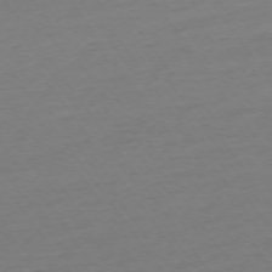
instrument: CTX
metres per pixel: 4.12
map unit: Ap
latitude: -74.7275
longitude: -80.7813
